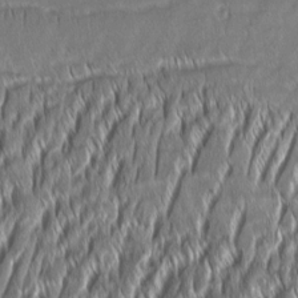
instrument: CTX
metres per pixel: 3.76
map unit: Aa
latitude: 8.1200
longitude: -131.3671
